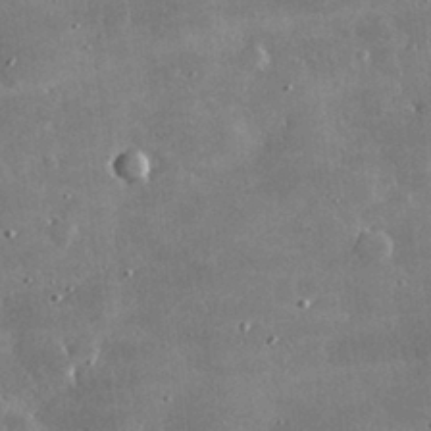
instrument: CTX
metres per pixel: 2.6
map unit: lHvf
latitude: 32.1011
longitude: -92.1577
